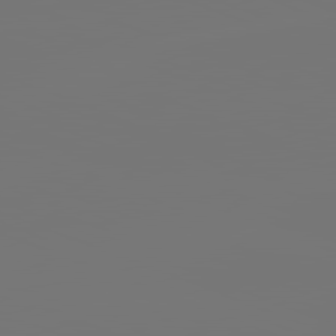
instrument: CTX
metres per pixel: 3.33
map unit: lApd
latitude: 81.8016
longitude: -154.2900
